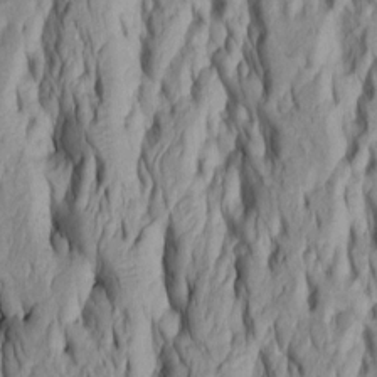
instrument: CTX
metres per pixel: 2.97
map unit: Htu
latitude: -5.8989
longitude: 151.6910
